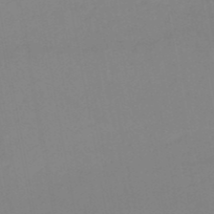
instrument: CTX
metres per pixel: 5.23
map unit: HNb
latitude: -50.5952
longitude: -51.1970
